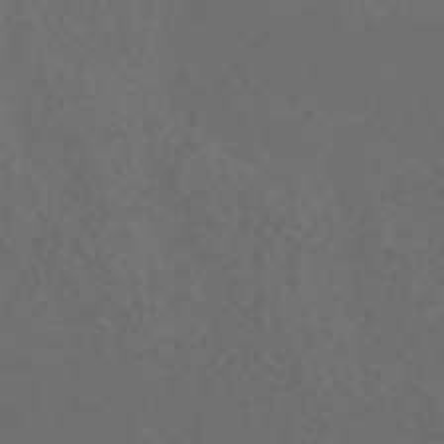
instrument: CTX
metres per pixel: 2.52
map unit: ANa
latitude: 42.4979
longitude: 34.2550
